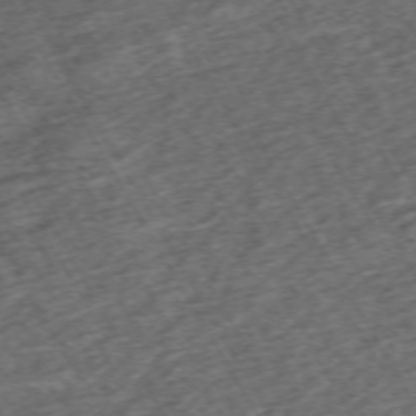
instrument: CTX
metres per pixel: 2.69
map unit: Hpe
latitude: -70.8408
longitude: 16.9164
